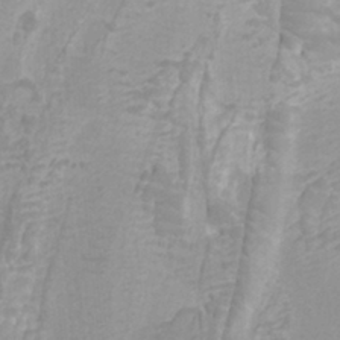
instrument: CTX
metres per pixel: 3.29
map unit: Htu
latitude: -12.1417
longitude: -73.1593
